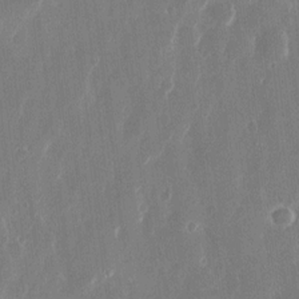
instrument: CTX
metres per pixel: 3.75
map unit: eHh
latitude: 13.7639
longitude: -71.8394
